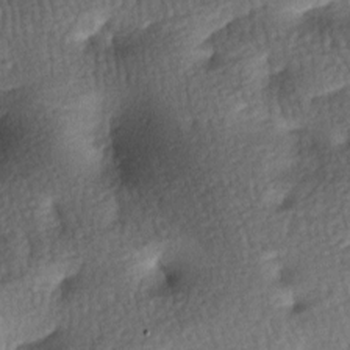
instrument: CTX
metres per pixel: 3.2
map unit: lAa
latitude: -7.5966
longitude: -127.4804
